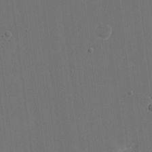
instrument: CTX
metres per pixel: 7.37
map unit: eHh
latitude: 18.8569
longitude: -67.2914
